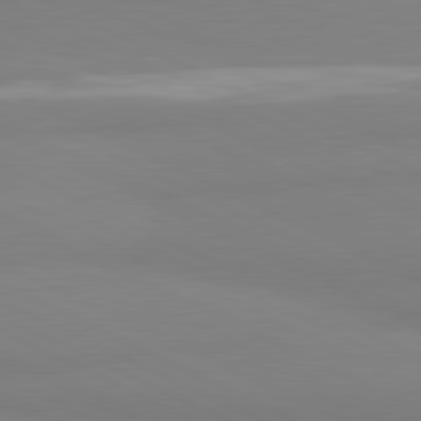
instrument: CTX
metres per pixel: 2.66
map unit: lApd
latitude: 81.1970
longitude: 178.8975
